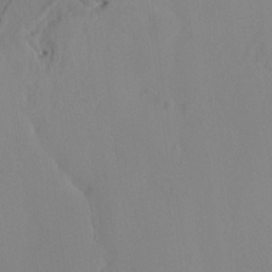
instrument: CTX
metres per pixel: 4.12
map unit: HNhu
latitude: 6.4790
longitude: -4.1956
